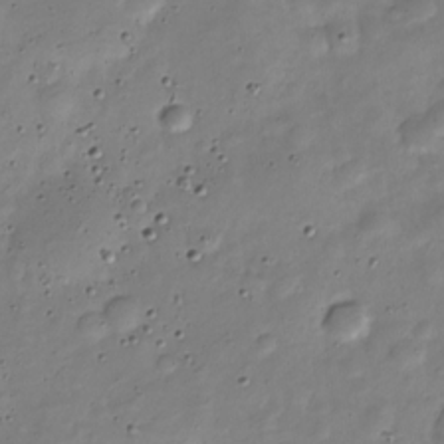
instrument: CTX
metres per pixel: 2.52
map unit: Nve
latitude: -25.7289
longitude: 106.0283
